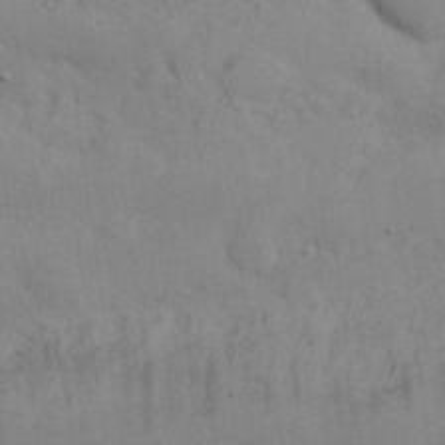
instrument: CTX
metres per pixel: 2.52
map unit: Nhu
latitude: 26.1767
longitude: -70.4223
